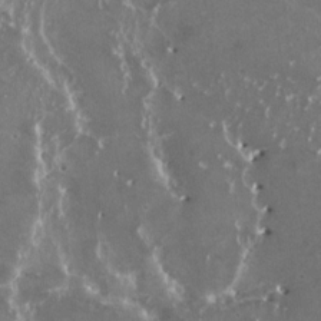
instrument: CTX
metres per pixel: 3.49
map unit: HNhu
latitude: 1.5182
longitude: 6.4440
